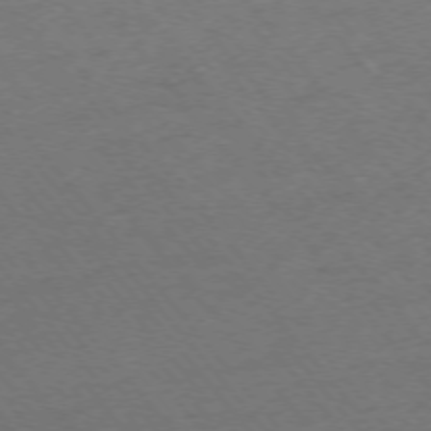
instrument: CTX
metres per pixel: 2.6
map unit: Ap
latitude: -75.3888
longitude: -70.2333
